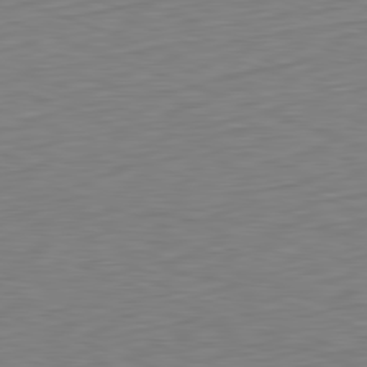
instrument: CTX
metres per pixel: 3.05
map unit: Hpe
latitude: -82.3684
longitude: 15.4644
